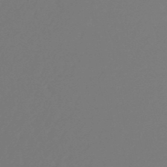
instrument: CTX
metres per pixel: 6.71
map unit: lHb
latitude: -47.4454
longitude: 61.5966
